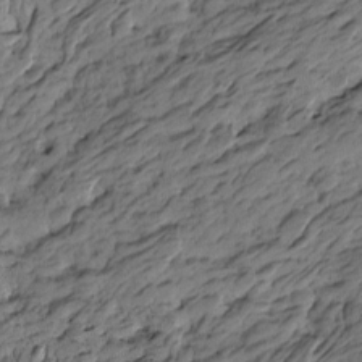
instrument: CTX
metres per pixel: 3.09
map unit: Htu
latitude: -6.0472
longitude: -178.7624
